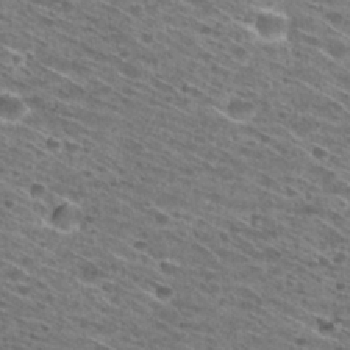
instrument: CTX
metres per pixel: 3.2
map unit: Hto
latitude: 29.2915
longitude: -45.9150
